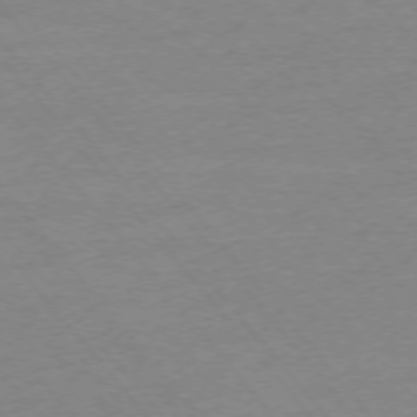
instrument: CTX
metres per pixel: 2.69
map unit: Ap
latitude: -75.4266
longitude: -81.2348
